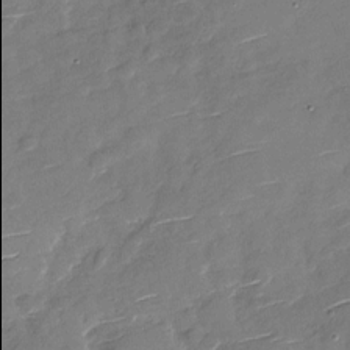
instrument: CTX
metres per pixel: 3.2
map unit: Nhu
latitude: -27.8800
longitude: -77.9906
